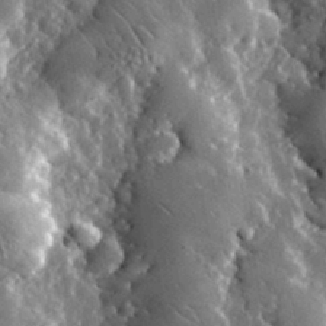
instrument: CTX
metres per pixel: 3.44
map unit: lHvf
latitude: 34.1955
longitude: -87.2348
